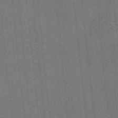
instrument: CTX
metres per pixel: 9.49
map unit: HNhu
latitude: -43.5021
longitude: 96.7463
